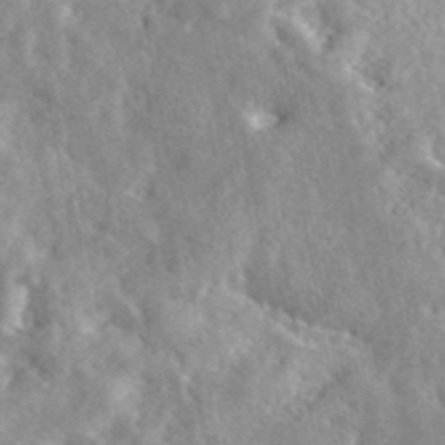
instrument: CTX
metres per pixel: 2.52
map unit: eAb
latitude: 45.1025
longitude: 128.1795
